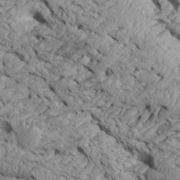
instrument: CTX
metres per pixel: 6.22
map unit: Htu
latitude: -6.5007
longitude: 154.1039
